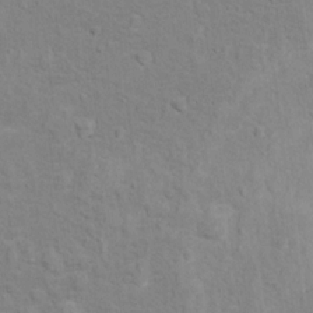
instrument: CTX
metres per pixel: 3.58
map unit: Hto
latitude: 12.3467
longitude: -38.6679
